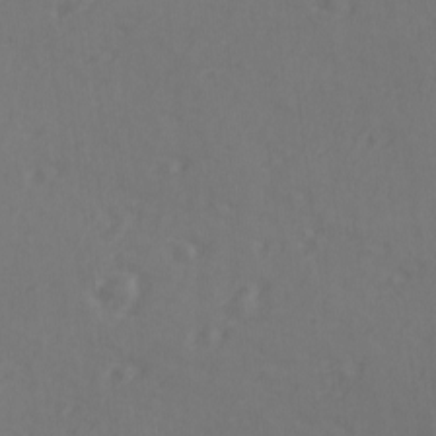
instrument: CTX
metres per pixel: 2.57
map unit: lAvf
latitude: -9.4265
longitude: -121.2537
